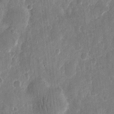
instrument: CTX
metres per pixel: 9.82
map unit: eHh
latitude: 11.1403
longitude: -72.7247
